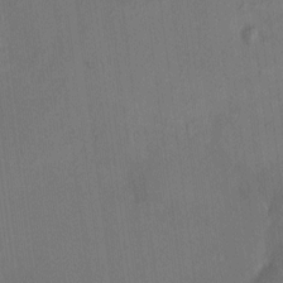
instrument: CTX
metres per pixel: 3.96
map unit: HNhu
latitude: 7.1781
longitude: 10.7463
